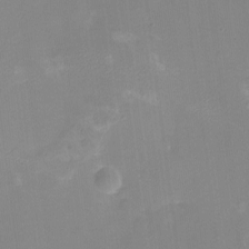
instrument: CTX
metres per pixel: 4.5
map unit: Nhu
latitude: -8.6518
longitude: -85.1025
